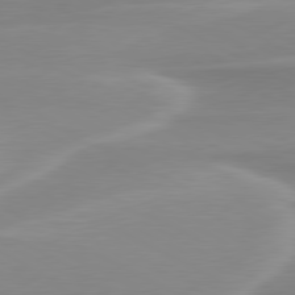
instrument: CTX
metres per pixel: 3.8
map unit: lApd
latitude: 79.8206
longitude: -115.5749
